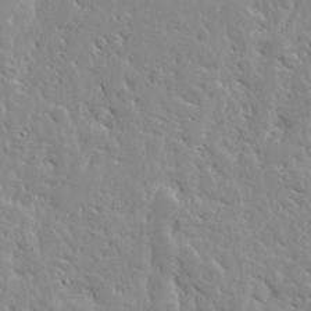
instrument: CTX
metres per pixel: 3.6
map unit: Ave
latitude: 12.7435
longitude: -137.3671
